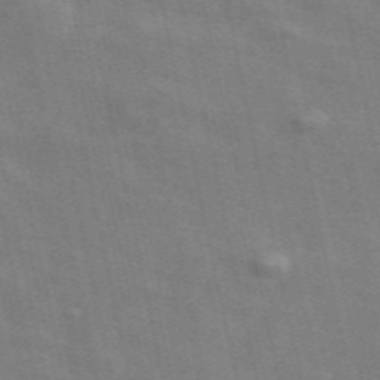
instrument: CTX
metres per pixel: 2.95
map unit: ANa
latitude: 49.8016
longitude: -79.4049
